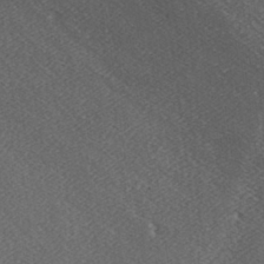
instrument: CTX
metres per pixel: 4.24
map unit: lAa
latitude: -6.6896
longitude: -123.6883
